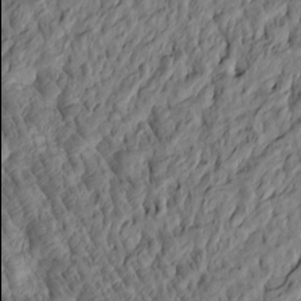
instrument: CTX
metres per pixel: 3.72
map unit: Htu
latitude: -5.8233
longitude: 178.0094
